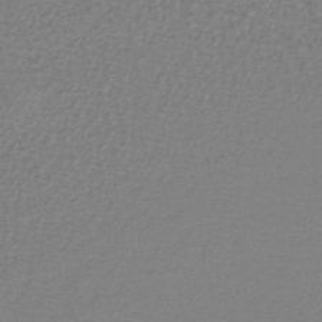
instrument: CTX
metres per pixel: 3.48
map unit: lHb
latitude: -42.5573
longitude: 71.4455
